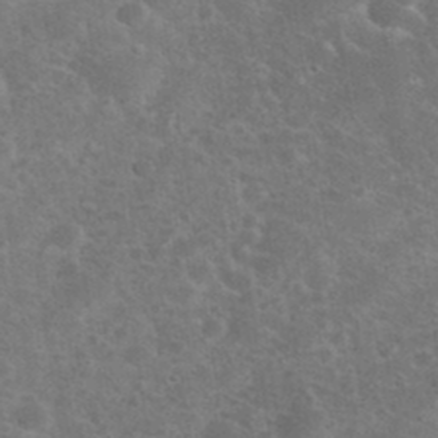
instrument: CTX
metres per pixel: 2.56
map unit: eHh
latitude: 36.6869
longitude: -66.1011
